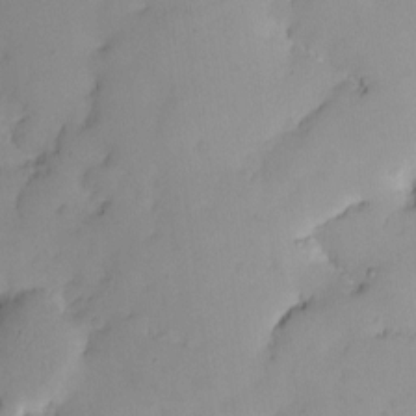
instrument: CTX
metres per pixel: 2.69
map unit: Nhe
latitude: -1.9556
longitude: -58.5168
